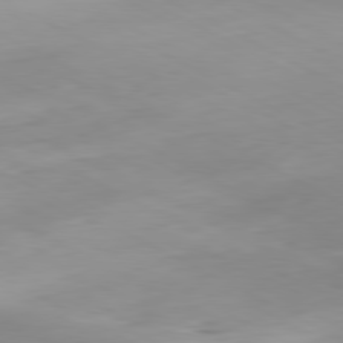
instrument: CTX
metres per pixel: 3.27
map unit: Hpe
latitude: -81.0298
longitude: 16.2362
